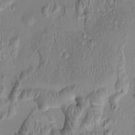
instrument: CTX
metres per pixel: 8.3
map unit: Ht
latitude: 0.1955
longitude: -14.3279
